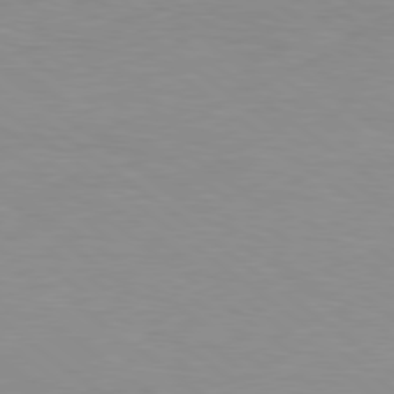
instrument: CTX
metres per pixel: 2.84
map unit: Hpe
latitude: 79.3482
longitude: -128.6868
